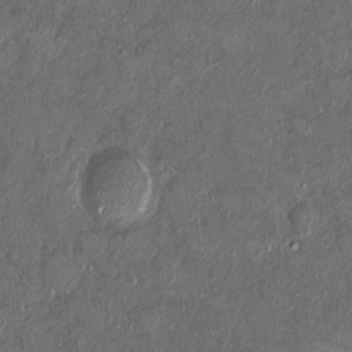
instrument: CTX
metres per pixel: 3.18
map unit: HNhu
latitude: 3.8394
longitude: 7.0864
